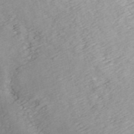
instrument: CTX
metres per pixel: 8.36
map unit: ANa
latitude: 45.7261
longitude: 37.3131
